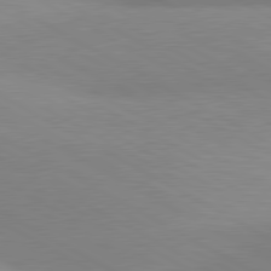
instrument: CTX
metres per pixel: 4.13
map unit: lApd
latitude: 80.6113
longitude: 125.2565
